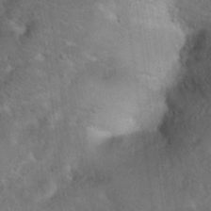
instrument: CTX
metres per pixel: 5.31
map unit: Ht
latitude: 15.5749
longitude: -37.5371
